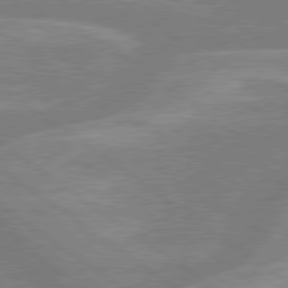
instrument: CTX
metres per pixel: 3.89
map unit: lApd
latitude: 79.5182
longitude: -121.5371
